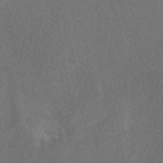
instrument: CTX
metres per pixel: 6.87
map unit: eAb
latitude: 48.0822
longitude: 118.9353
